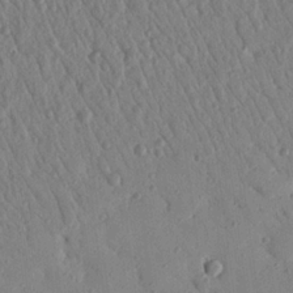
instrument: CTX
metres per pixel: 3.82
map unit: Nhu
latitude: 18.7435
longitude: -78.1389
